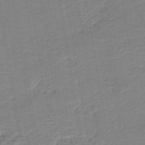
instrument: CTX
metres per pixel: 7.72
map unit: HNb
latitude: -40.6329
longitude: 50.6518
